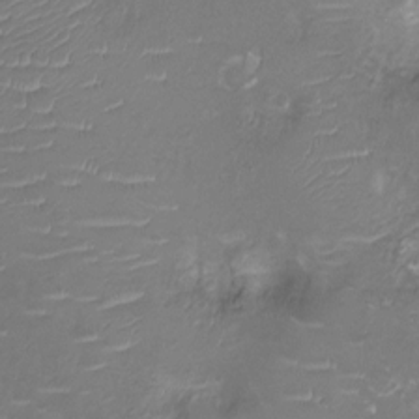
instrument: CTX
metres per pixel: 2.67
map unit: Ht
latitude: -7.7288
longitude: -18.3278
